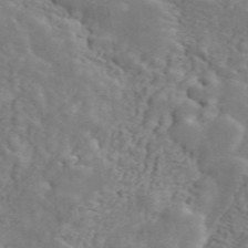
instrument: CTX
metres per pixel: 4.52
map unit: ANa
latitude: 48.4034
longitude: -81.5560
